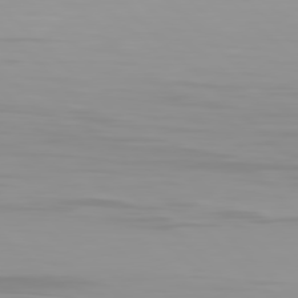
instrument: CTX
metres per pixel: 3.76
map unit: Hpe
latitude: 77.6505
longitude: -172.9891
